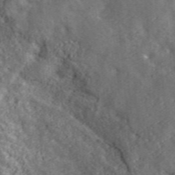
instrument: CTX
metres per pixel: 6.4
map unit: eHh
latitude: 43.1403
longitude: -91.7450
